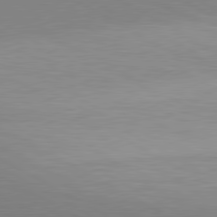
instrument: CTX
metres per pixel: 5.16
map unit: lApd
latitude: 80.3278
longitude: 127.6910
